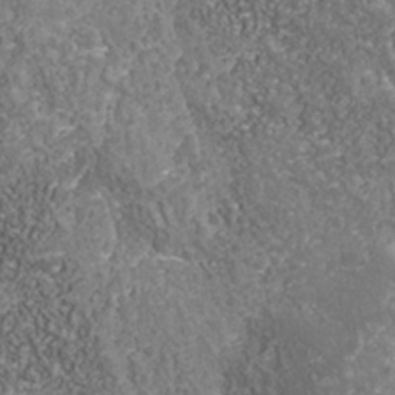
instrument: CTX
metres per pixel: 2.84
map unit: Nhu
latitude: -39.1431
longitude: -85.2348
